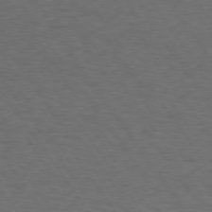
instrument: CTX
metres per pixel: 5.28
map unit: Hpe
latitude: 74.1200
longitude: -130.4601
